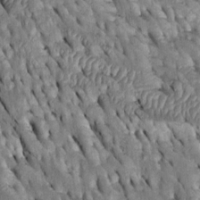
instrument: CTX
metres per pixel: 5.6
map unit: Htu
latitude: -2.1038
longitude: 150.4062
